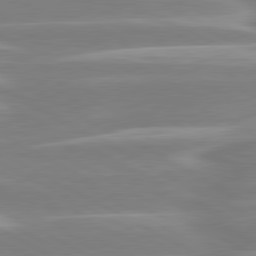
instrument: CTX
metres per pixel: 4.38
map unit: lApd
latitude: 80.5168
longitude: -129.5182
